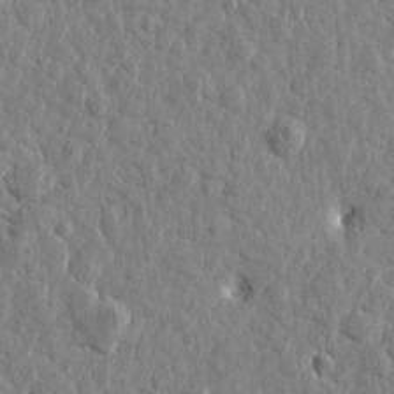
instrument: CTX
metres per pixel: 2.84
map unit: Htu
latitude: 1.5938
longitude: -178.8947
